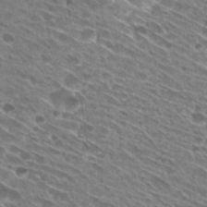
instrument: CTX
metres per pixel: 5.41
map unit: Hto
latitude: 28.5734
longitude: -44.8758
